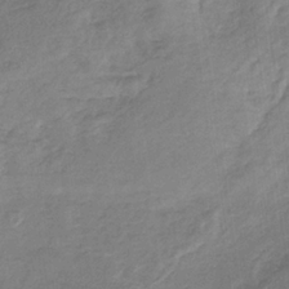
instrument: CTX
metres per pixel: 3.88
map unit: HNb
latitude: -33.0865
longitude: 59.7288
